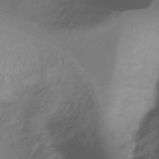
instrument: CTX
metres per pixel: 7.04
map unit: Ht
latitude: -16.7275
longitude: -45.0836
